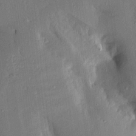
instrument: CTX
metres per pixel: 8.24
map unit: Aa
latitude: 15.4805
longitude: -148.7246
